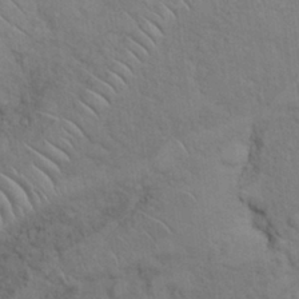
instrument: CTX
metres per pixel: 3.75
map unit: Nhu
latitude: 26.5357
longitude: -69.3671
